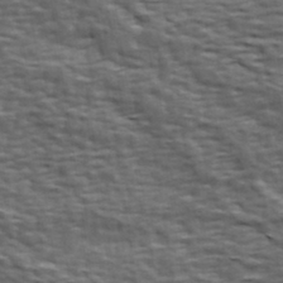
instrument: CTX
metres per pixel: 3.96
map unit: Hve
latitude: 31.8962
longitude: 149.4455
